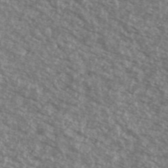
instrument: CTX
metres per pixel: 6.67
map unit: Ave
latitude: 39.5182
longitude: -110.7813
